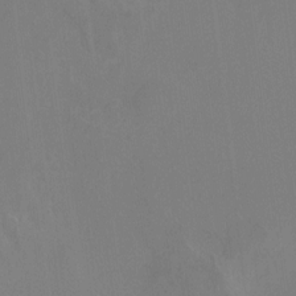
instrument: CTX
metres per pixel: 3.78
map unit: HNhu
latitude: 7.9339
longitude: -5.3104
